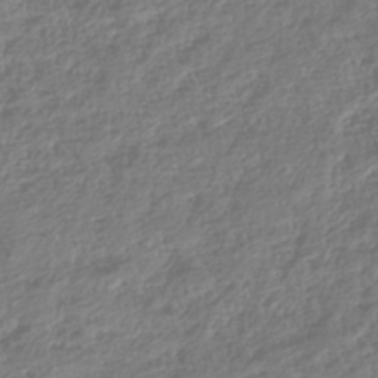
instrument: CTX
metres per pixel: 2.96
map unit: HNhu
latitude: -40.0472
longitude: 104.5951
